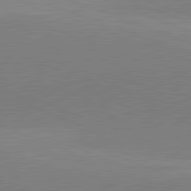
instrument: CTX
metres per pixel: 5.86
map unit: lApd
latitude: 81.9528
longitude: 136.1039
